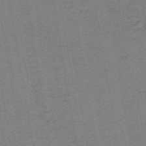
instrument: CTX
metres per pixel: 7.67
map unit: HNb
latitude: -45.7856
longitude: 52.1227
